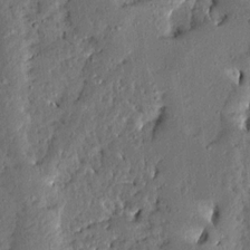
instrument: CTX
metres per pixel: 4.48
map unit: Ave
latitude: 13.6127
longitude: -136.9514
